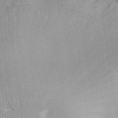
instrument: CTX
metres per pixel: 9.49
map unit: eHh
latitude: 32.1767
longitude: -60.9324
